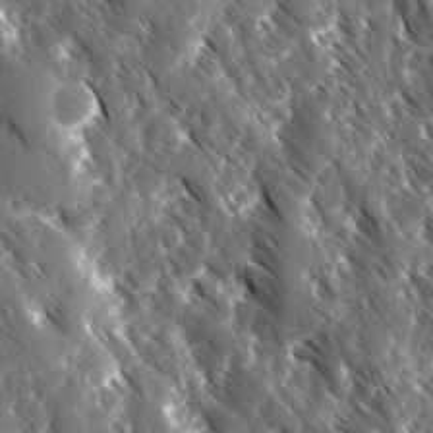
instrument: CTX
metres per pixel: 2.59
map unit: Ave
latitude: -10.5952
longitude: -119.0080
